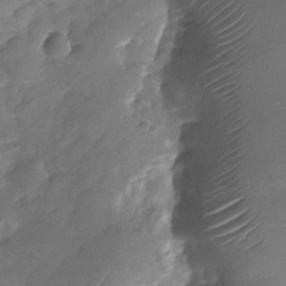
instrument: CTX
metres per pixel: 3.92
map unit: Nhu
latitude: -25.8989
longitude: -69.7072
